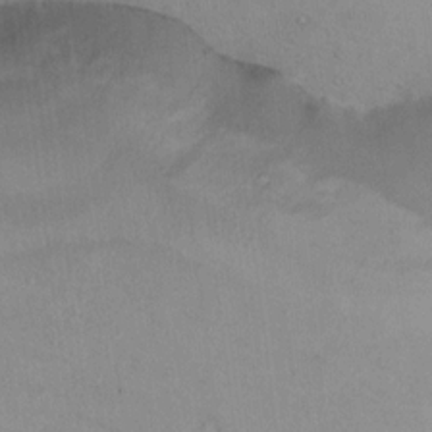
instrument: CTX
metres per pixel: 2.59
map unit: Nhu
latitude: 14.3468
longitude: -29.0080
